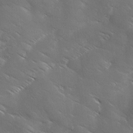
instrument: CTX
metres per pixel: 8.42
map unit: Ave
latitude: 1.0647
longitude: -114.3278
